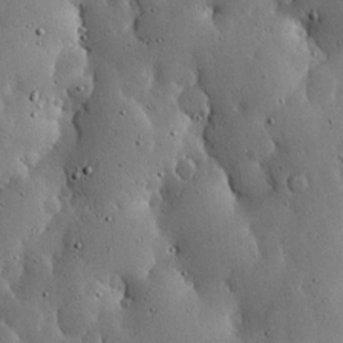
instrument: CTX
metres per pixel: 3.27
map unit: lHvf
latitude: 19.8205
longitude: -114.9324
